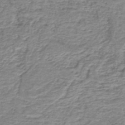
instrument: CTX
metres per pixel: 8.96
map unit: HNb
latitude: -44.2362
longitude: 50.8786
